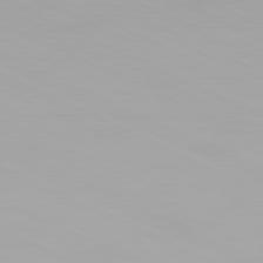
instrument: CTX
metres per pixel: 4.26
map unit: Hpe
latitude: -81.3888
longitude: 19.4454
